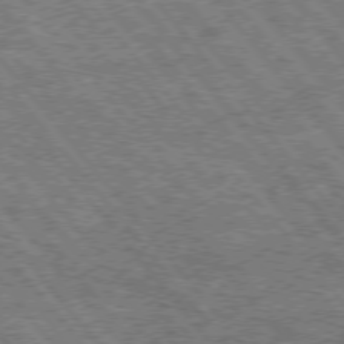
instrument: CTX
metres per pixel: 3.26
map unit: Hpe
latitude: 75.0647
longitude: -150.5356
